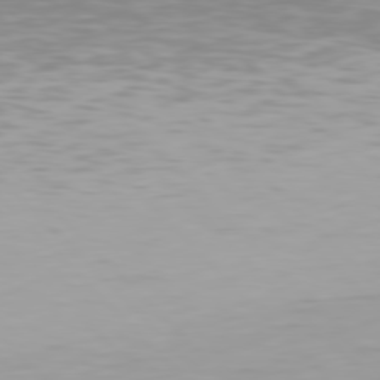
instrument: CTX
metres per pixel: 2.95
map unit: Hpe
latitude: 77.4615
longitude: -172.3278
